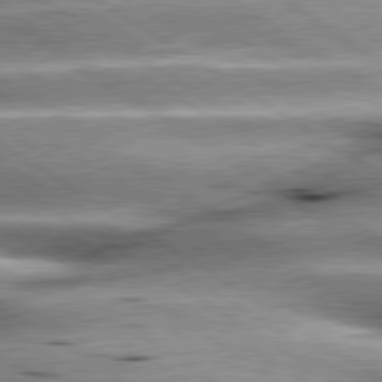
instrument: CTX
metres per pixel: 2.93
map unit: lApd
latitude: 80.1200
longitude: -141.8394
